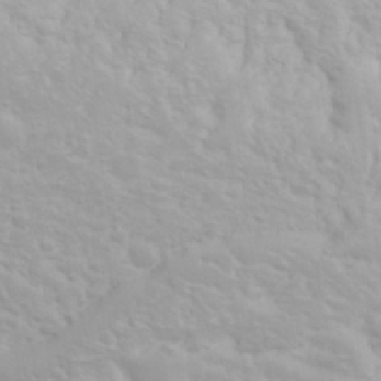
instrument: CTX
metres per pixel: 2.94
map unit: eHh
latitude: 31.8395
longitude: -60.3467
